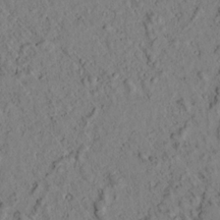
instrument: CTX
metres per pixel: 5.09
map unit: lAvf
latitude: 7.3860
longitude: 160.5952
